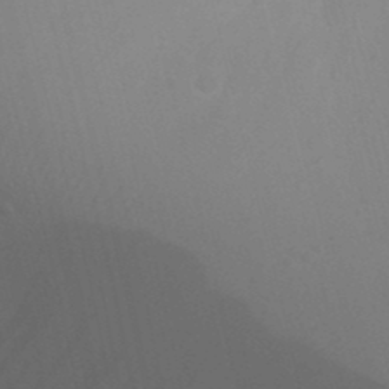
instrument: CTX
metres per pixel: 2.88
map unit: Nhu
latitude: 22.2900
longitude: -73.6505
